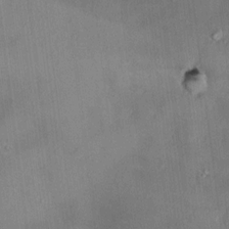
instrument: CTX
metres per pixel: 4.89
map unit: HNhu
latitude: 3.1403
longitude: 8.2739
